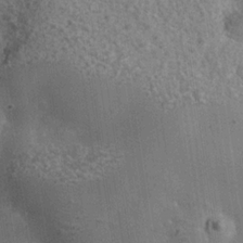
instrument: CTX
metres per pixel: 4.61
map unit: Nhe
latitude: -34.9731
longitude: -130.5735
